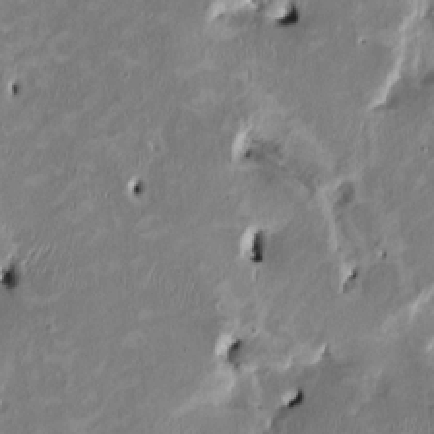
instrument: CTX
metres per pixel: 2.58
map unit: HNhu
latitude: 2.2900
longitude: -4.5357
